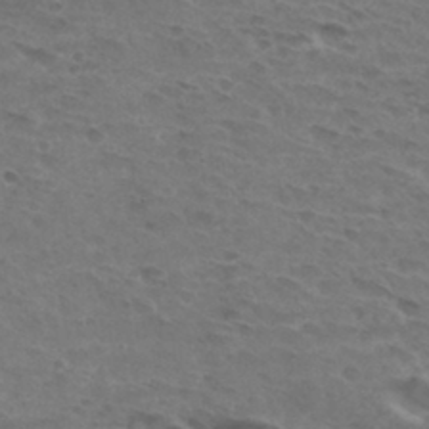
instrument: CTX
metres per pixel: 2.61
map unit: Hto
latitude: 32.8191
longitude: -45.6127
